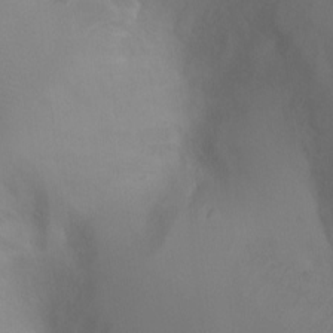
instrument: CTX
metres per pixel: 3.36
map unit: Ht
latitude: -4.8030
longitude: -28.0255
